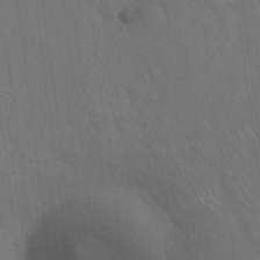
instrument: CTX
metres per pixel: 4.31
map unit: Hto
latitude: 16.2523
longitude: -57.9339
